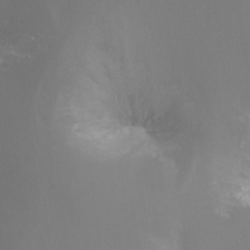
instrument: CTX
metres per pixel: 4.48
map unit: Ht
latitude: -16.6897
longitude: -47.8395
